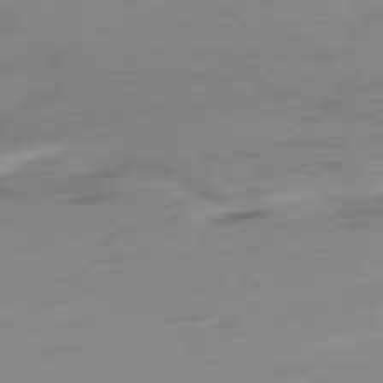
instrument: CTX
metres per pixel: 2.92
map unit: Ap
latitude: -77.8611
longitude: -91.1592
